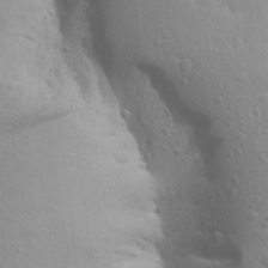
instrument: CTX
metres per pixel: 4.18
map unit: Aa
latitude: 24.3467
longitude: -147.1215
